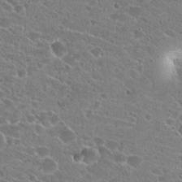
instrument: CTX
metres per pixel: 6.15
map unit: Hto
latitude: 22.8947
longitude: -43.2348
